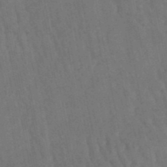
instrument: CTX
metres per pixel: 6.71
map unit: lHb
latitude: -47.2565
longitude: 76.8786
